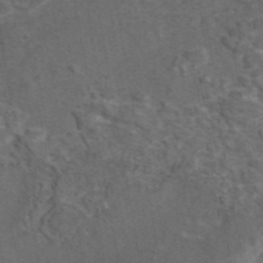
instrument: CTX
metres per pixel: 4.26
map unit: eAb
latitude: 43.6505
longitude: 111.4076
